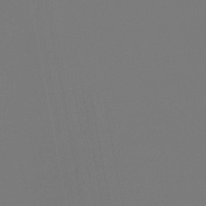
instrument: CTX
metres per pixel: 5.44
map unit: lHb
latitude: -46.3684
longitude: 74.3873
